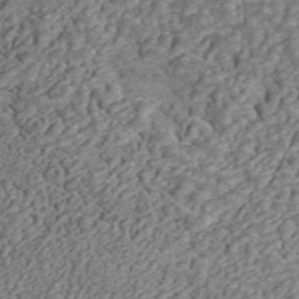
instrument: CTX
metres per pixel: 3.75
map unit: ANa
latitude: 45.0270
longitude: 38.8786
